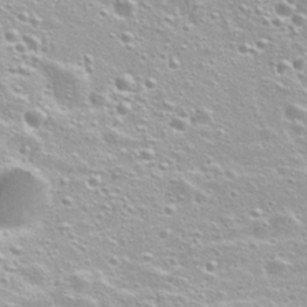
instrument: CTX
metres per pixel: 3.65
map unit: Nhu
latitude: 28.4223
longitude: -51.5182
